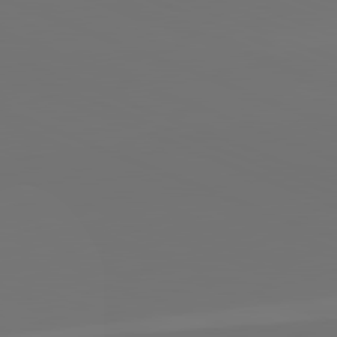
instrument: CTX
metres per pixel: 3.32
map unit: lApd
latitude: 81.9339
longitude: 154.9353
